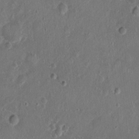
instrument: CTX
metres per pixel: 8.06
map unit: Nhu
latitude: 1.1592
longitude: -15.0459
